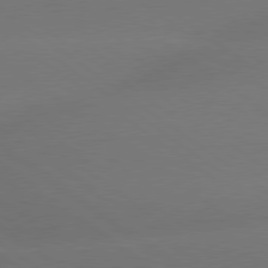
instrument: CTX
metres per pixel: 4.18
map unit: lApd
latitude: 79.0837
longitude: -151.4237
